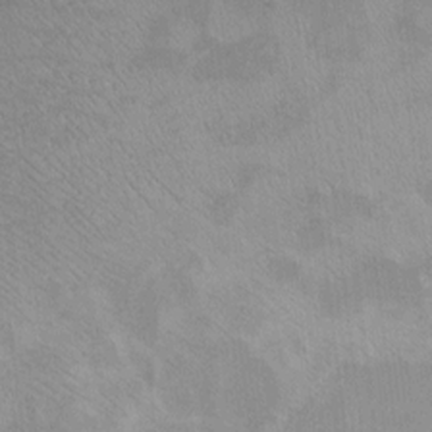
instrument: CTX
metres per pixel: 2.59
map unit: Ht
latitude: 5.8394
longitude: -36.6680
